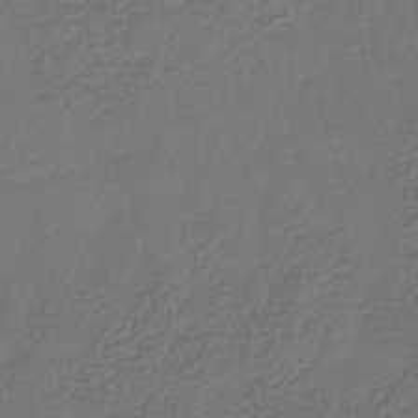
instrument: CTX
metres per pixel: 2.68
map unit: eHb
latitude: -34.5196
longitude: 80.3495
